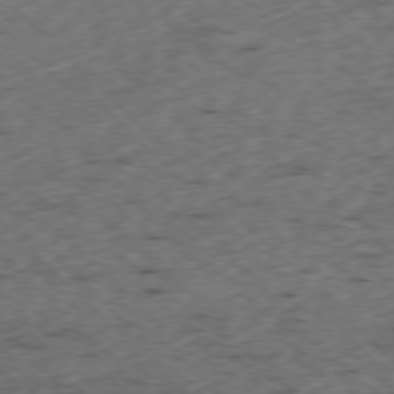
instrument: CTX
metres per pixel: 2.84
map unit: Ap
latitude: -77.6155
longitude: -60.0822
